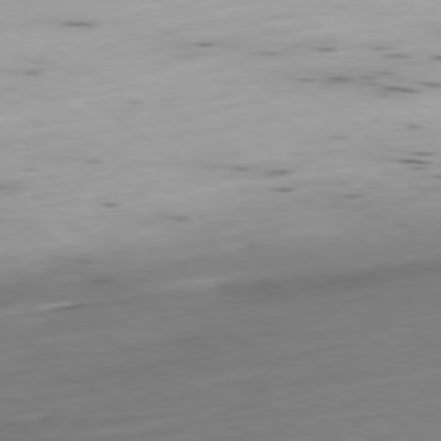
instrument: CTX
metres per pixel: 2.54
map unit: Ap
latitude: -78.9919
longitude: -92.0255
